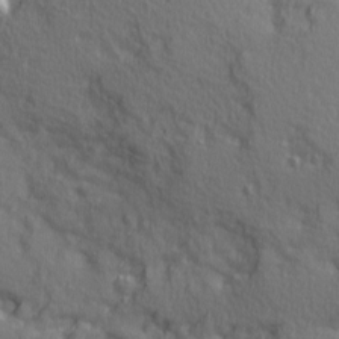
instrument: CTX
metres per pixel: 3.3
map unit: Ave
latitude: 11.3482
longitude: -101.9150
